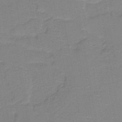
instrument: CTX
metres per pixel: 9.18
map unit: lHb
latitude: -40.8597
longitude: 52.7841
